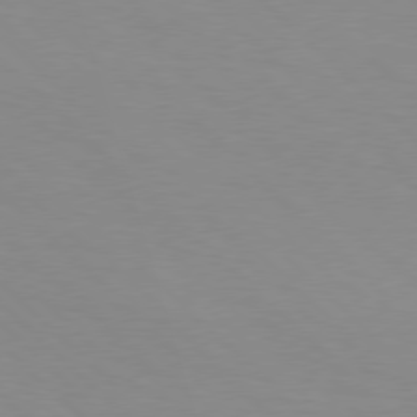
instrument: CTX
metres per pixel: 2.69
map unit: Hpe
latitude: 77.4426
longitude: -160.9325
